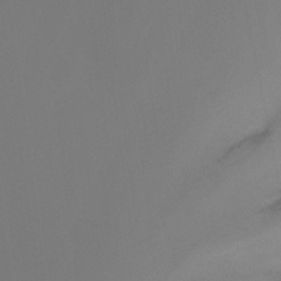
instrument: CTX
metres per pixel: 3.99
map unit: Nhu
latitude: -15.1054
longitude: -57.7071
